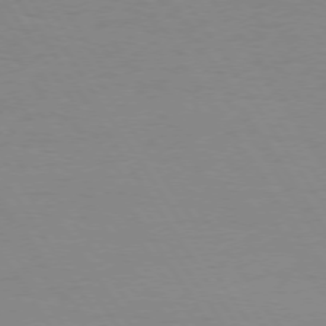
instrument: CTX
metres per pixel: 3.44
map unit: Hpe
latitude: 73.8584
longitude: -129.9717
